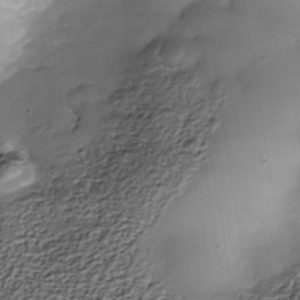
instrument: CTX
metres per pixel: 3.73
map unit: Nhe
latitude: -38.4062
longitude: -117.3671
